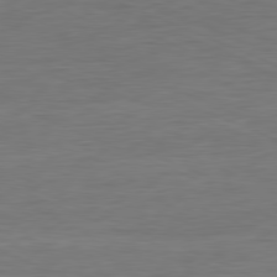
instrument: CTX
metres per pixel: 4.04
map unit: Ap
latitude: -81.1998
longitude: -80.6868
